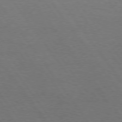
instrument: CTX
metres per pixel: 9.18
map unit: Hpe
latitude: 74.7057
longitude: -141.1781
